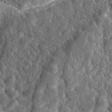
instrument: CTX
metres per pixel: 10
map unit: eHh
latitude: 35.3292
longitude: -79.7450
